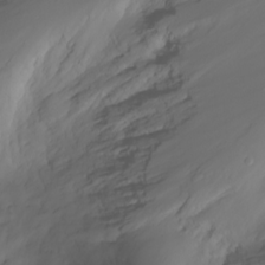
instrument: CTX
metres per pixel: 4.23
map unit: Nhu
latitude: -5.4643
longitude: -79.8773
